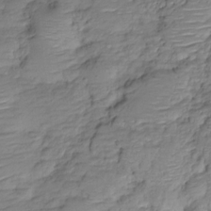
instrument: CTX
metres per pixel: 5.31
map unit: HNhu
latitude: -20.8219
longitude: 84.5951
